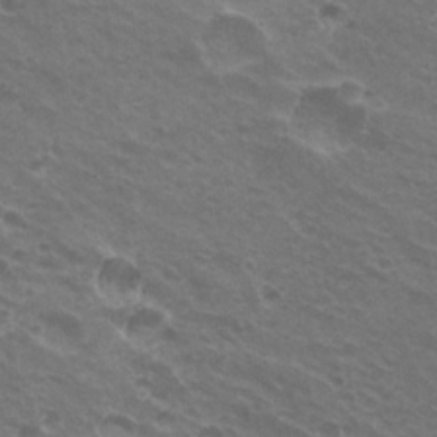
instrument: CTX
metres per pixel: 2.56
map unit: Hto
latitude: 22.5546
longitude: -31.0270
